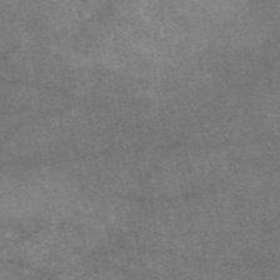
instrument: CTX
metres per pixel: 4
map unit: eAb
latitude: 47.4616
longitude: 125.4076
